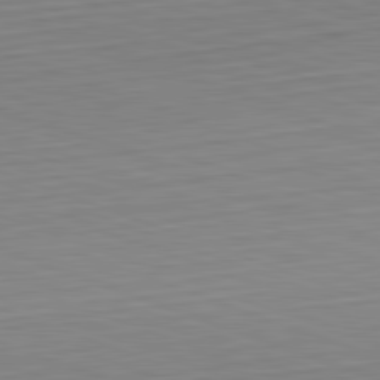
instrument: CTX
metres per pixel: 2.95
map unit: Hpe
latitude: -82.5385
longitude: 13.1809
